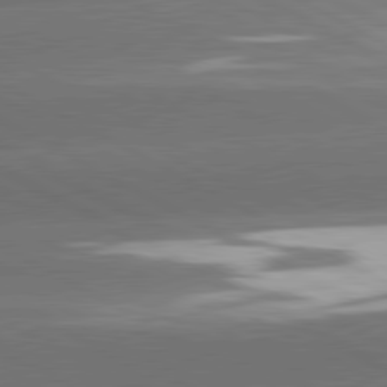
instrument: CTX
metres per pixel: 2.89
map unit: lApd
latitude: 80.9514
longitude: -146.9892
